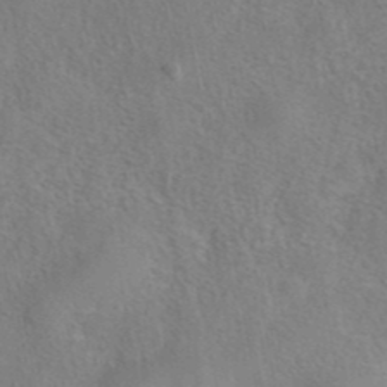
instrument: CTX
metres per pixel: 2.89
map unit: eAb
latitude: 42.3278
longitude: 105.2754
